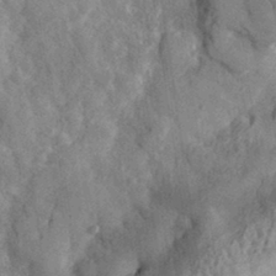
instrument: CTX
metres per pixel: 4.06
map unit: eHh
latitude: 32.6490
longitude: -79.6694
